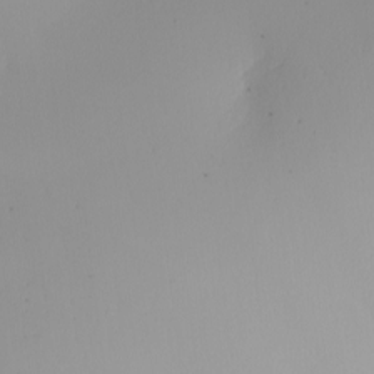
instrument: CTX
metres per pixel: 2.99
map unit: Nhu
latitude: -5.2187
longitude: -94.8569
